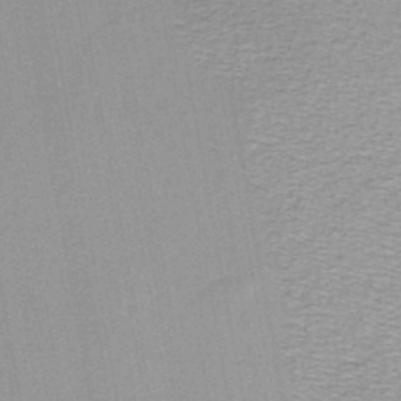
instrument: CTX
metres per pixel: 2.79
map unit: lHb
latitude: -44.0661
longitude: 73.3320
